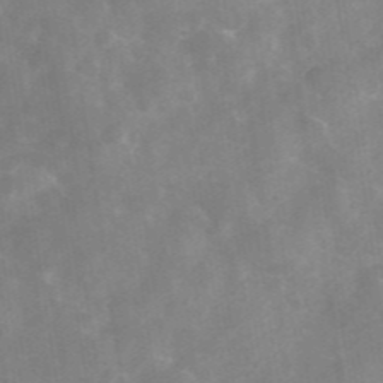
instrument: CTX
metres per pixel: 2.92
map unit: eAb
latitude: 46.1956
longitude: 126.8219
